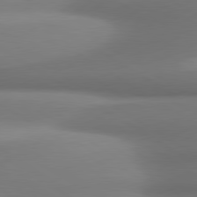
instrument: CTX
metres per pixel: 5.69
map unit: lApd
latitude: 80.0255
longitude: 179.1431
